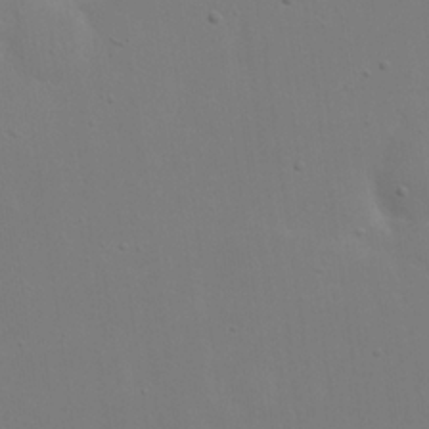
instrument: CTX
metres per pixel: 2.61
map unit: eHh
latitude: 20.0633
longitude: -72.0633
